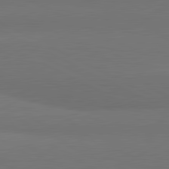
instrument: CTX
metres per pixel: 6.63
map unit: lApd
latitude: 81.8583
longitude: 158.4817
